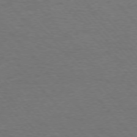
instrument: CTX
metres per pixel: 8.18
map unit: Ap
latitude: -76.5385
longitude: -95.5560
